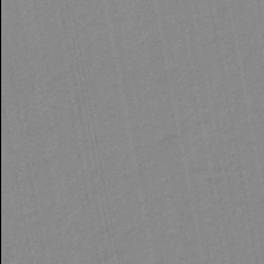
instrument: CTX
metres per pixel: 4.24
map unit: lHb
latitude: -48.1228
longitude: 78.0094
